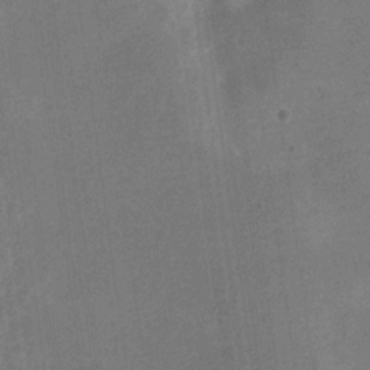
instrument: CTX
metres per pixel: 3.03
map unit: Nve
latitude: -25.3698
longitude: 106.8030
